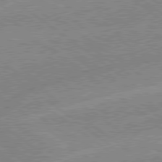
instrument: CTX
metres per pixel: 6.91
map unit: lApd
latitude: 78.9703
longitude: -144.9325
